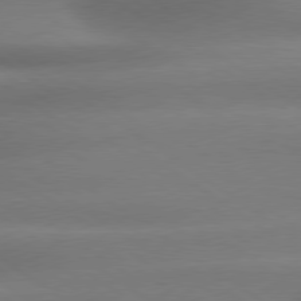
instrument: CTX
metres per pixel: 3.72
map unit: lApd
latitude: 79.2537
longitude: -134.9136
